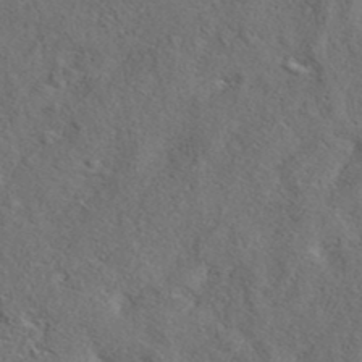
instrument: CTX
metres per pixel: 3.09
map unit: eAb
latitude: 39.7827
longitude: 112.7652
